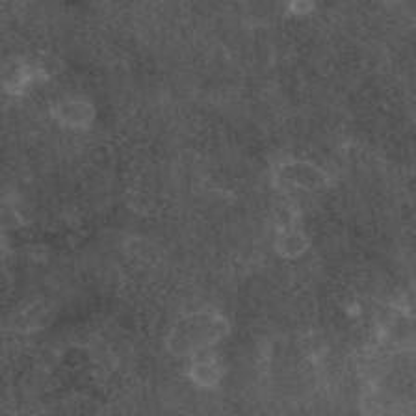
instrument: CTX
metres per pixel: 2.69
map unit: eAb
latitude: 45.5560
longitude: 122.6708
